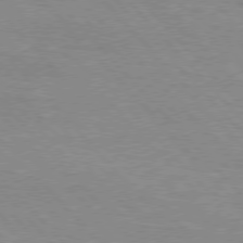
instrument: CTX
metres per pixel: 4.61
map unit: Hpe
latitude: 76.4223
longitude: -152.3845
